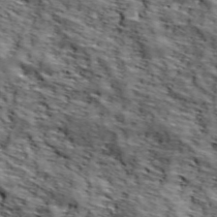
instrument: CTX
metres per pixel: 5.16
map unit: lHvf
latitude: 39.0080
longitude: -86.9136
